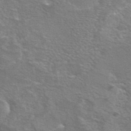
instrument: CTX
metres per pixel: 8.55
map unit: eAb
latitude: 45.0269
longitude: 106.3118
